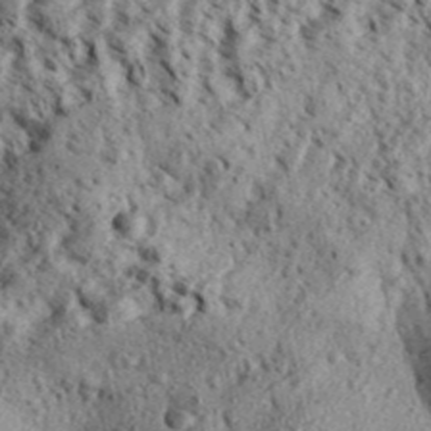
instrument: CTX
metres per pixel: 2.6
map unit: Aa
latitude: 31.6694
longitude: -136.8191
